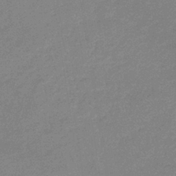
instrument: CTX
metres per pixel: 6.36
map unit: eHb
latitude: -36.6896
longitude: 76.8030
